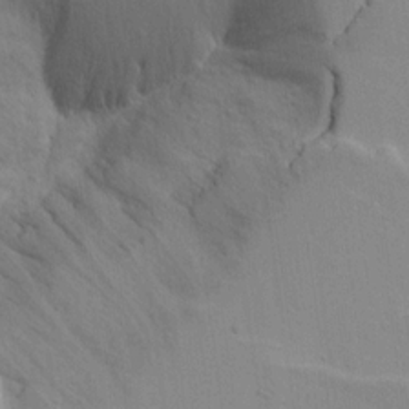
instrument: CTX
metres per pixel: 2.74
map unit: lAvf
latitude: 16.0822
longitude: -127.0837
